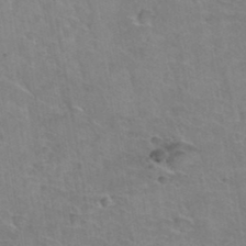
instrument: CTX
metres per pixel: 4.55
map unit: Hto
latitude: 35.8583
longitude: -43.6883
